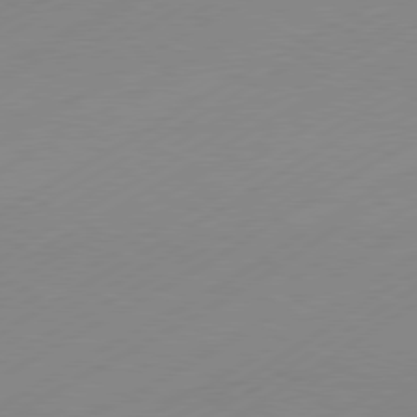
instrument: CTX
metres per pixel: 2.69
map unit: Hpe
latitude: -81.5966
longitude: 13.8234
